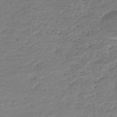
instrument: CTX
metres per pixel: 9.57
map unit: lHb
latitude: -33.5399
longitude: 68.9730
